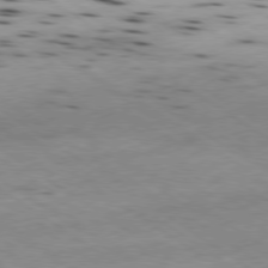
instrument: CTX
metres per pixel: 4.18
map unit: Ap
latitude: -79.8989
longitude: -101.8206
